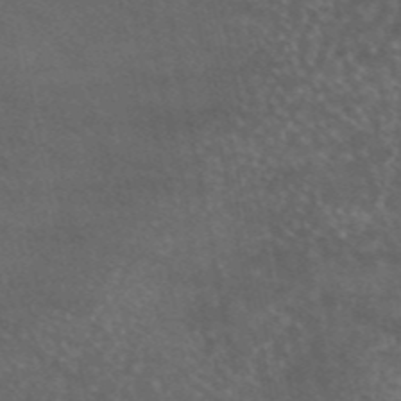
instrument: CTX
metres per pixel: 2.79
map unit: eAb
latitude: 45.8583
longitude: 114.9730
